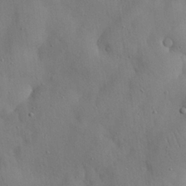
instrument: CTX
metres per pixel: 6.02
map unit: Nhu
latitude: 27.1214
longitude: -72.4223
